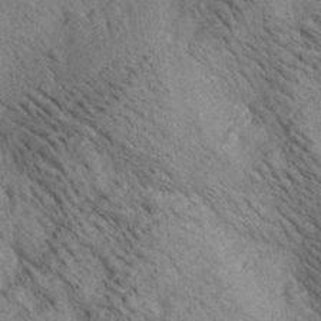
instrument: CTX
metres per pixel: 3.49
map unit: lAa
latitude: 20.0633
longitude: -139.8016
